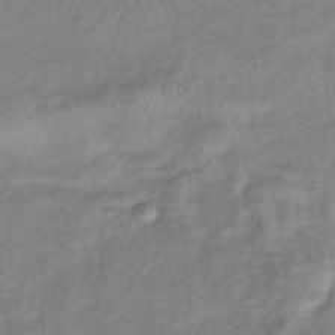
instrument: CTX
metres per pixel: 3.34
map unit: eHb
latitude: -38.8786
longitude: 78.5762
